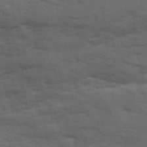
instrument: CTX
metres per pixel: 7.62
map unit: Ave
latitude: 18.2900
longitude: -129.1403
